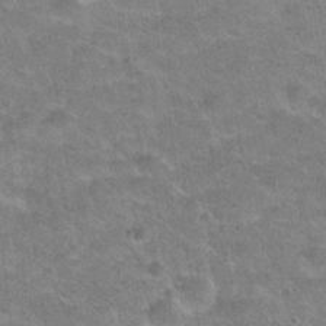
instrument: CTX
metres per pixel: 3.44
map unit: Hto
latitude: 21.1970
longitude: -49.1592
